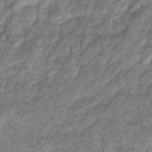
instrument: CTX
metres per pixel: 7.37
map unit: eHb
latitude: -38.8219
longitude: 78.1416
